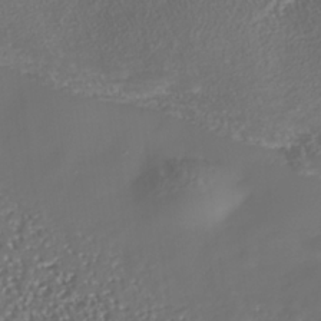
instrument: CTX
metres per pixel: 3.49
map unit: Nhe
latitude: -37.9745
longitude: -87.3859
